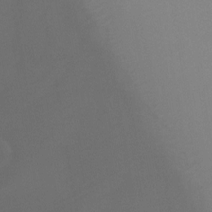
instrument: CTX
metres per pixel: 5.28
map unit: Ht
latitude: -8.5196
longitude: -32.9514
